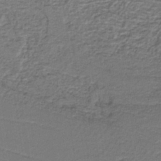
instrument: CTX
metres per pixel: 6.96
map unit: lHb
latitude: -37.6910
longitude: 56.6707
